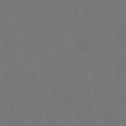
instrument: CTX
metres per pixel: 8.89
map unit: eHb
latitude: -49.4266
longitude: 83.9178
